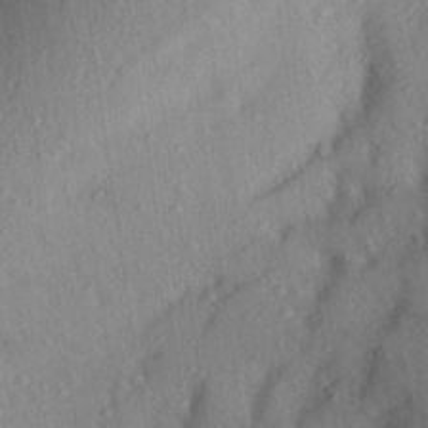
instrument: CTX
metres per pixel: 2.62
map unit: Aa
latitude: 28.5546
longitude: -146.0444
